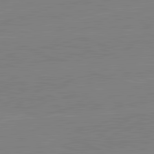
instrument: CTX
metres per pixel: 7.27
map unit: lApd
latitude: 82.1577
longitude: -158.8380
